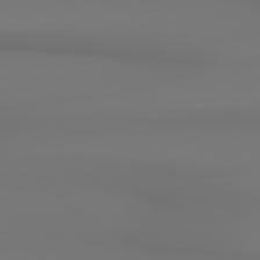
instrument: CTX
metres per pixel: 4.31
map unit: Hpe
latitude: 78.8569
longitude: -136.5546
